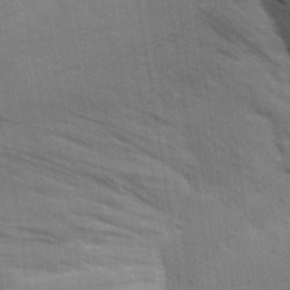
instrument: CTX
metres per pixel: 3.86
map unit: Aa
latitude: 24.9702
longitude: -148.4412
